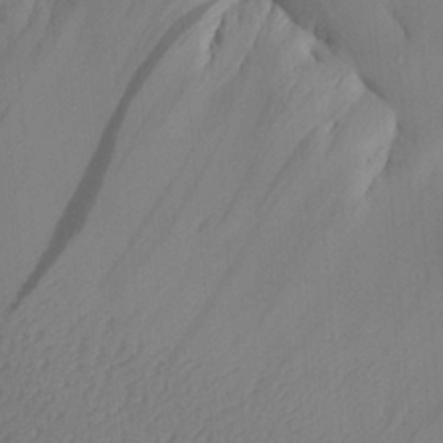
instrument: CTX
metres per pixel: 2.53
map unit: Aa
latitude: 27.3860
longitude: -131.7450
